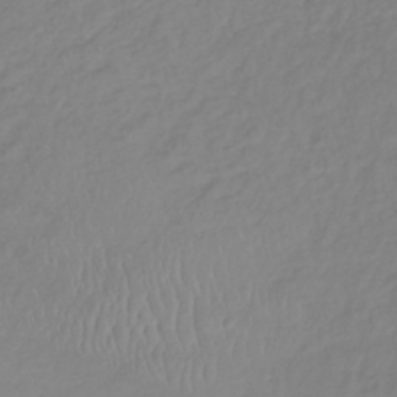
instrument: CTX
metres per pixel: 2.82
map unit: lHb
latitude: -36.2172
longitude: 69.6532
